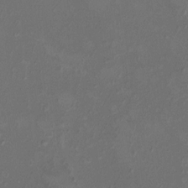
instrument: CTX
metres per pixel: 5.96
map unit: HNhu
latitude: 5.0458
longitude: 9.3510
